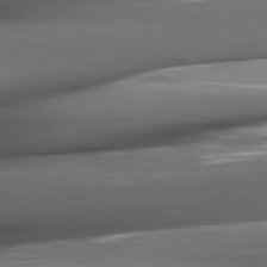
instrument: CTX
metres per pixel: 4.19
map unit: lApd
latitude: 82.4223
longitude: -144.1578
